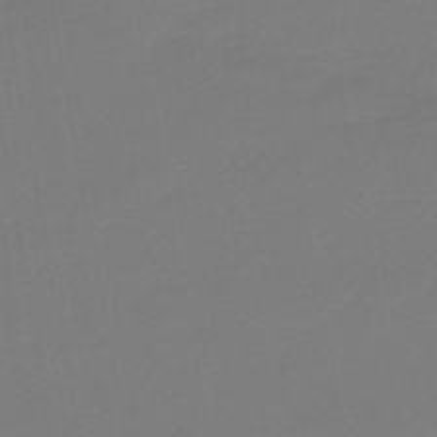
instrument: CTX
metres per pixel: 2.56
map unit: eHb
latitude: -46.4440
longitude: 88.3684
